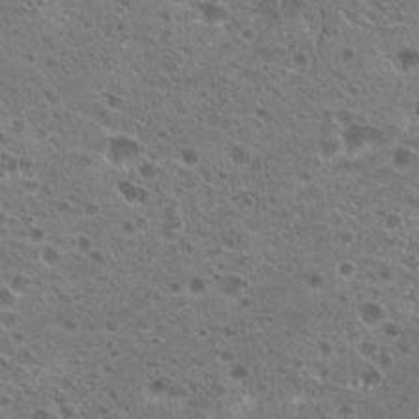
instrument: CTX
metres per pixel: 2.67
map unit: Hto
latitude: 20.4412
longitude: -41.4615
